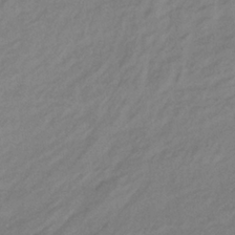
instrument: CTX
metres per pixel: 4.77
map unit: lHb
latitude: -36.9919
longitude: 70.3873
